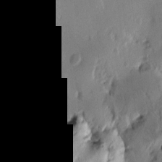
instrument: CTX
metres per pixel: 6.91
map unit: Htu
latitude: -1.7289
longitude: -177.7071
